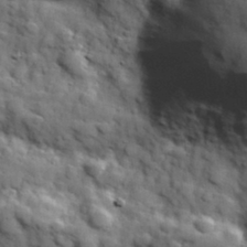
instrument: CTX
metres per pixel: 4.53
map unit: Hve
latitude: 31.9528
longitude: 150.6896
